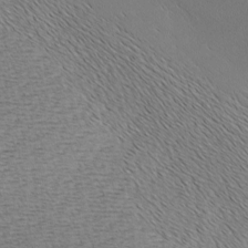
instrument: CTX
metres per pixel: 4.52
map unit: Ave
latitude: -6.5951
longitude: -123.3671
